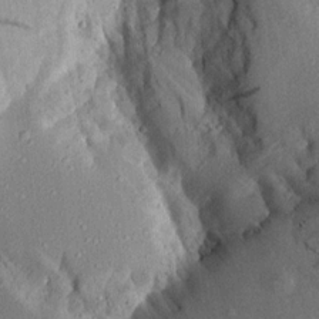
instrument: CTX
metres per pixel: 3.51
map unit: Aa
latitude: 15.7639
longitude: -145.1403
